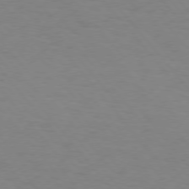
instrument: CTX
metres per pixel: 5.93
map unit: Hpe
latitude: 75.1214
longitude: -132.2145
